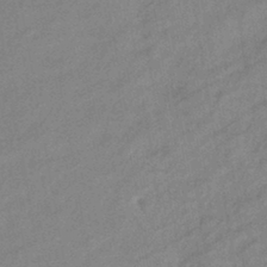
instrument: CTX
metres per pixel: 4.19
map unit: eHb
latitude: -41.0675
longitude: 82.8408
